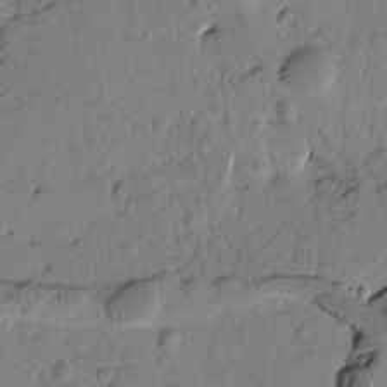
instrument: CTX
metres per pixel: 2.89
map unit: Htu
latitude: 1.6316
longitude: 176.7463
